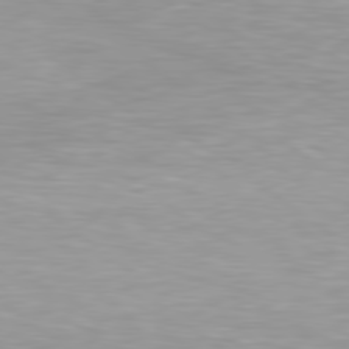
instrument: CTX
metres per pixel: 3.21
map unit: Hpe
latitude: 79.2726
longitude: -129.5182
